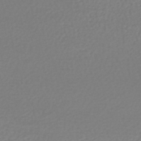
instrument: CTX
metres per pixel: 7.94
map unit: HNhu
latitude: -47.3698
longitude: 102.9920
